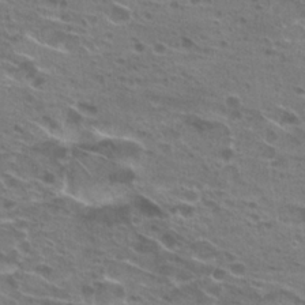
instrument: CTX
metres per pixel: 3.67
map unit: Hto
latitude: 22.9514
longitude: -39.9339
